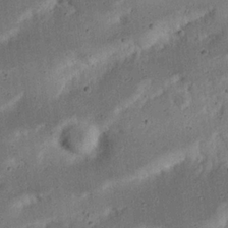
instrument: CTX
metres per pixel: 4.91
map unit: Nhu
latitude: 21.6505
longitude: -71.2915
